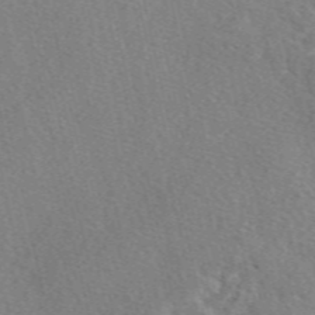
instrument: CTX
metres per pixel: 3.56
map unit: eAb
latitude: 49.8394
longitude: 112.1039
